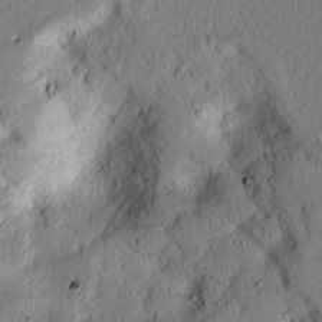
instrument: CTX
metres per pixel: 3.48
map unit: lAvf
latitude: 8.1956
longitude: 164.7652
